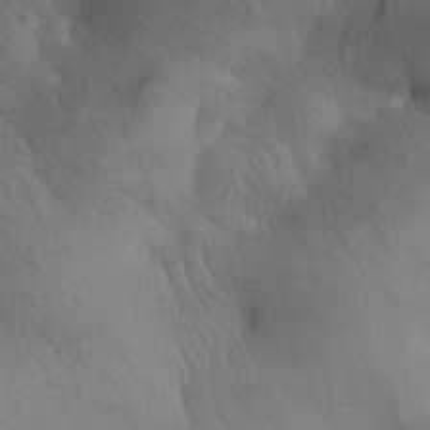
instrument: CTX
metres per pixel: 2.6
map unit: Aa
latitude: 29.8583
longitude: -144.8380
